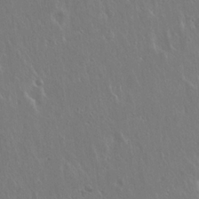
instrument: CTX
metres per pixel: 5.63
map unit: Hto
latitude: 18.9891
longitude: -57.0080
